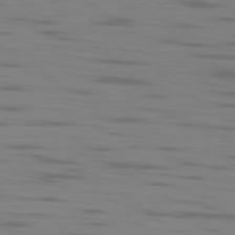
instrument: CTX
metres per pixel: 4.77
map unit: Ap
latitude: -78.9541
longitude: -103.4048
